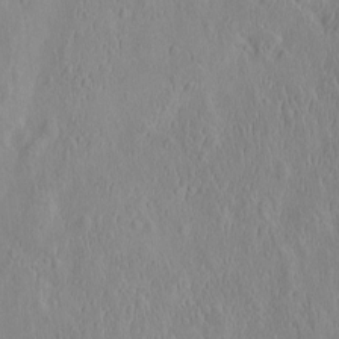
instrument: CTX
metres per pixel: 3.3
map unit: eHh
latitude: -2.5195
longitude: 19.2943
